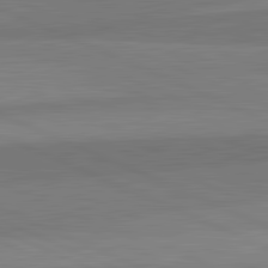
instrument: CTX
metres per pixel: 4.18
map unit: lApd
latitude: 82.6679
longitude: 158.2172
